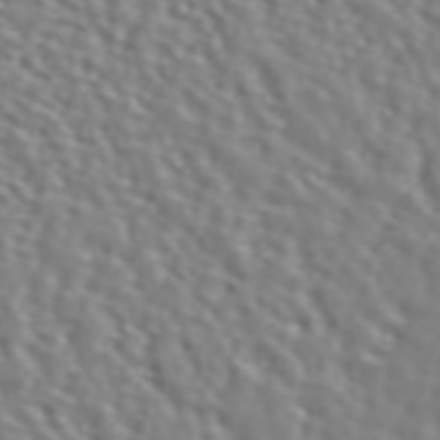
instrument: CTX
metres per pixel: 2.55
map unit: ANa
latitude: 45.8583
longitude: 48.8786
